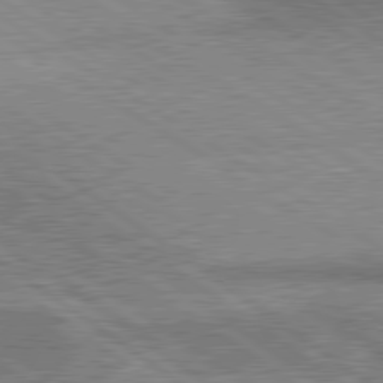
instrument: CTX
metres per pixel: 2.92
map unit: lApd
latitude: 79.8961
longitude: 167.1998
